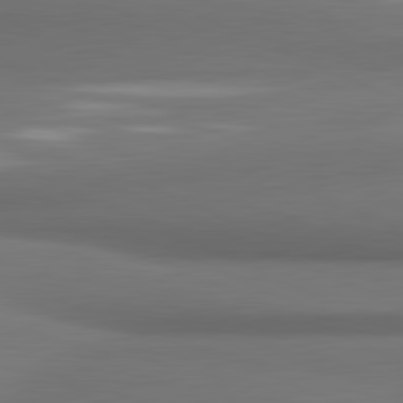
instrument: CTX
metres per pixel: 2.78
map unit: lApd
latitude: 81.5560
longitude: 171.3699
